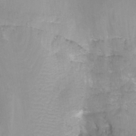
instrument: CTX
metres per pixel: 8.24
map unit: Nhu
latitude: -11.8234
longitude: -48.7057
